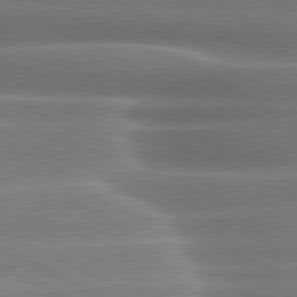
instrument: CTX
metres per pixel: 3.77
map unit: lApd
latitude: 80.3656
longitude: -136.4601
